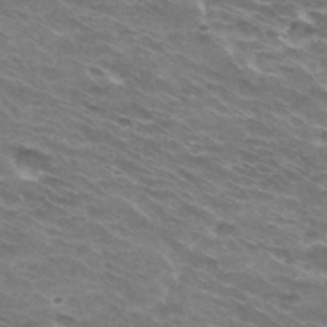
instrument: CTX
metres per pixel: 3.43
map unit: Hto
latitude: 32.5546
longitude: -42.3845
